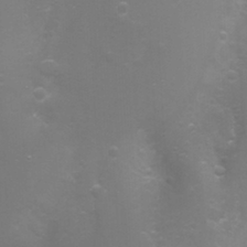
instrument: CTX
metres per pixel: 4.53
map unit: Nhu
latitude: -4.7841
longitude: -75.1970
